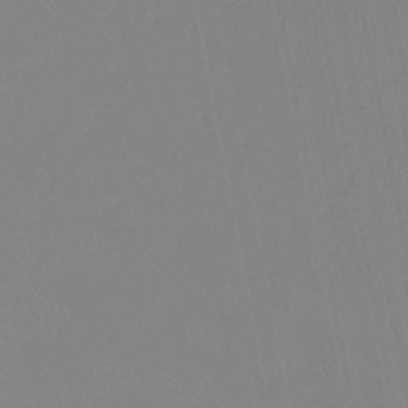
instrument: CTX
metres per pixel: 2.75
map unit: eHb
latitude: -37.1998
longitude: 74.7652
